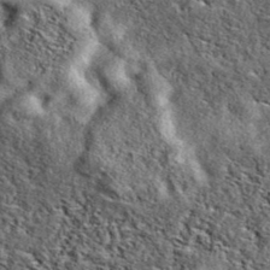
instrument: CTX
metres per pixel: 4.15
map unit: eAb
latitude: 39.2348
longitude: 111.7667
